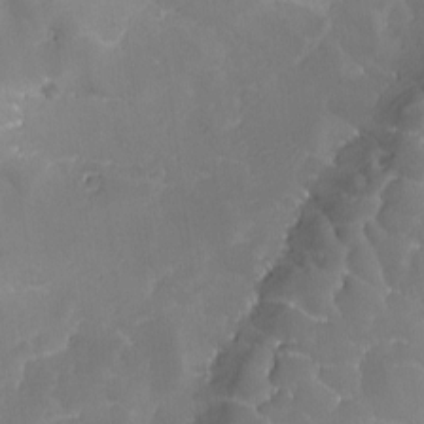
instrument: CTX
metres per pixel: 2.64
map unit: Ave
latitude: -7.9556
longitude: -122.4979
